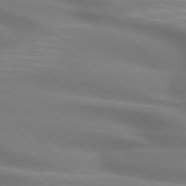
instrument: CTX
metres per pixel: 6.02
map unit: lApd
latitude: 74.9703
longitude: -60.7246
